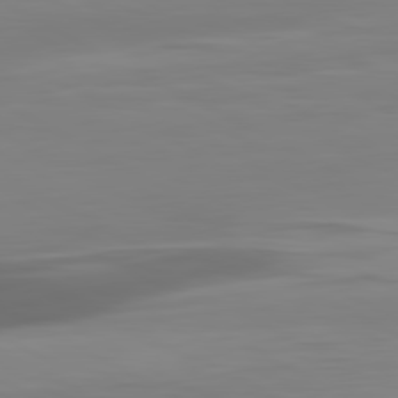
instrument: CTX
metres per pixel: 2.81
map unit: lApd
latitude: 80.3467
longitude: -89.8584
